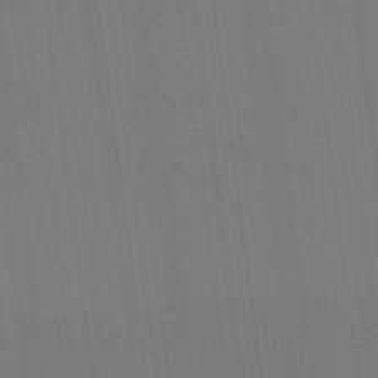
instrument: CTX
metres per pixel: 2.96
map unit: Hve
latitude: 18.5545
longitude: 149.9178
